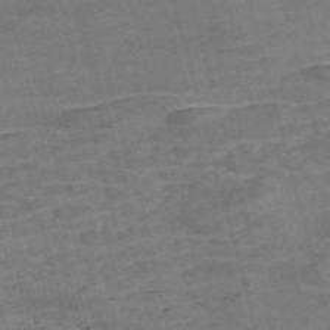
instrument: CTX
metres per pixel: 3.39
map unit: Nve
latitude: -58.9730
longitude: 64.9353
